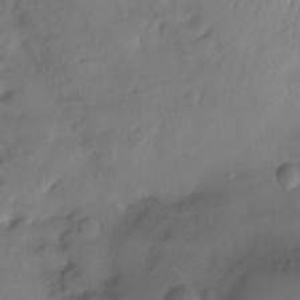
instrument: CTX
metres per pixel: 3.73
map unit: Htu
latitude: -14.9164
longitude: -44.6490
